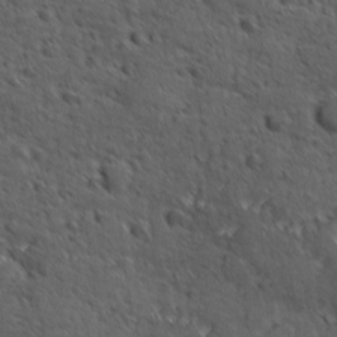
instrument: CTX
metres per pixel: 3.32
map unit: Ave
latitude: -10.0850
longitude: -119.8016
